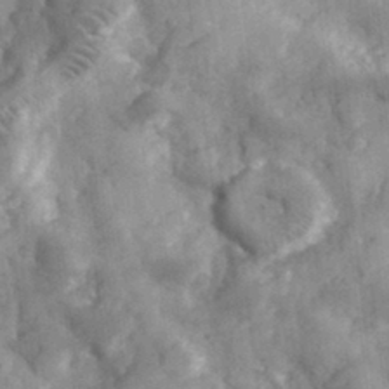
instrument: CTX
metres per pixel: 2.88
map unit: eHh
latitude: 33.2726
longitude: -69.8961
